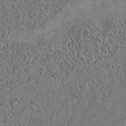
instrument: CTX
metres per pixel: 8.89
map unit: eAb
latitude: 35.3859
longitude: 108.7085
